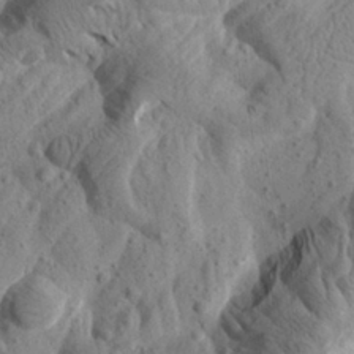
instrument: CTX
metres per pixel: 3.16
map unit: Aa
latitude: 24.6868
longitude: -144.1955
